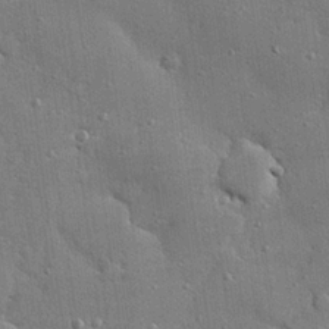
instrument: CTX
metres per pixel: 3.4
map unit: eHh
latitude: 23.9150
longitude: -89.0648
